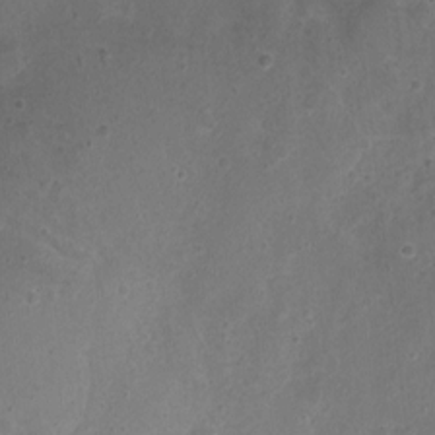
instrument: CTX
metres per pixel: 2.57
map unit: Nhu
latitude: 3.5560
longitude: -15.7450
